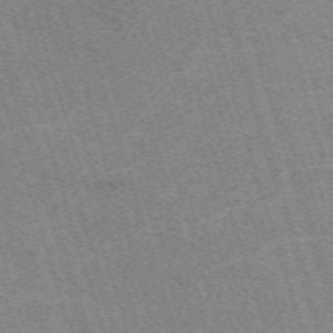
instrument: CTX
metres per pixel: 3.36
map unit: eHh
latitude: -62.5951
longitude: 49.4833
